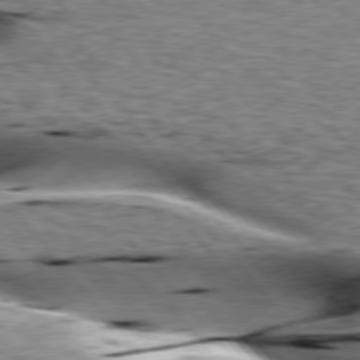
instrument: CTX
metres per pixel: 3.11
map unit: lApd
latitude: 76.3089
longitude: -61.3859
